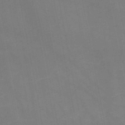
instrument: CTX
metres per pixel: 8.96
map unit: HNb
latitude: -48.0283
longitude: 56.6896
